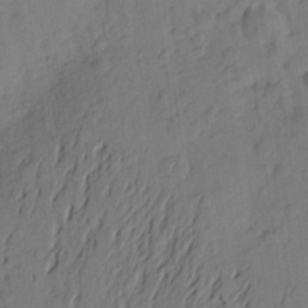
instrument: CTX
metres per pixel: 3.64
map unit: Aa
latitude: 23.4804
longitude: -148.7624
